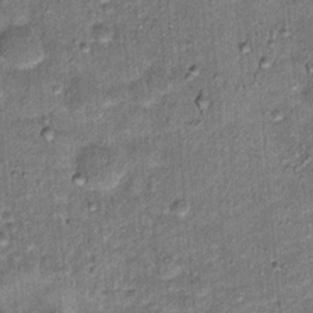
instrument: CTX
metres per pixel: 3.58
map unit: Hto
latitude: 15.5749
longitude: -35.1214
